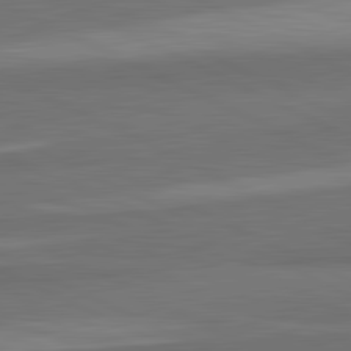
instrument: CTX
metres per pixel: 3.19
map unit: lApd
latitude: 82.2333
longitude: 158.9919
